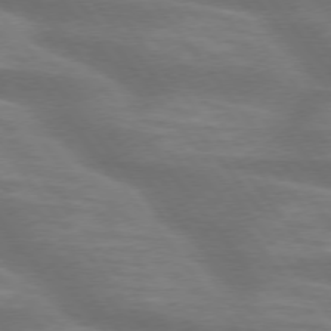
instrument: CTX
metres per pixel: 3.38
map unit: lApd
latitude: 74.9892
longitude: -58.3089
